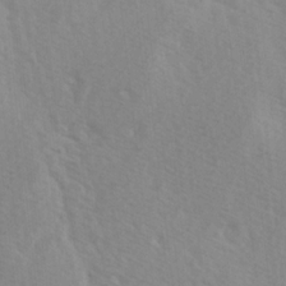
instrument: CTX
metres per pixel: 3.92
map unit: Hve
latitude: 1.9717
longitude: -124.2333
